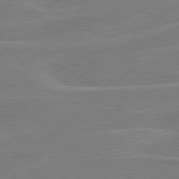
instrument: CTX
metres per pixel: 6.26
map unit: lApd
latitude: 80.8758
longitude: 121.1620
